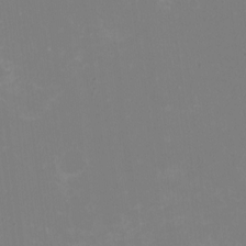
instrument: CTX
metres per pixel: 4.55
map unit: HNhu
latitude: -1.5777
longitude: -5.8772
